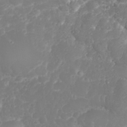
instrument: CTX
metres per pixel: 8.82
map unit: eHh
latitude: 31.3860
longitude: -65.1781
